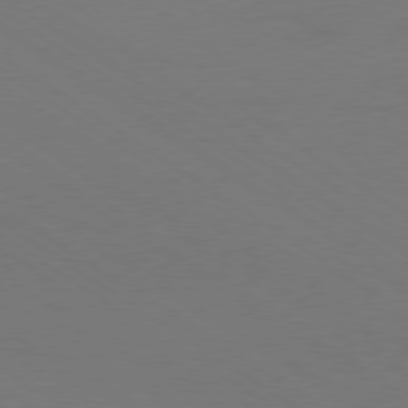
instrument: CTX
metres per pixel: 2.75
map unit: Ap
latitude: -79.5777
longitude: -65.9150
